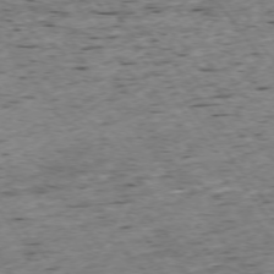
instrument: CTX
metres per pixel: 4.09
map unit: Ap
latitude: -74.7464
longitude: -87.1970
